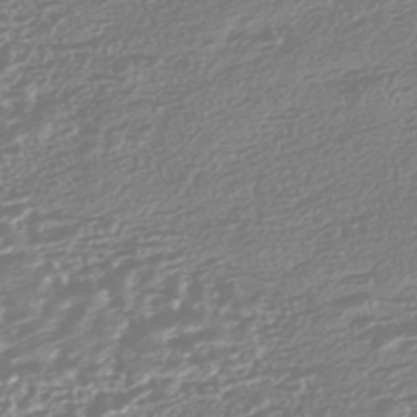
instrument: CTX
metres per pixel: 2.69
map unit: HNhu
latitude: -44.5574
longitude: 100.8219
